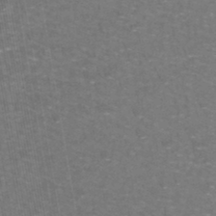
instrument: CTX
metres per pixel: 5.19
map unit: lHb
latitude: -43.5966
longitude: 55.2187
